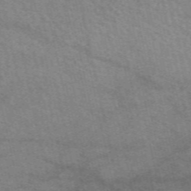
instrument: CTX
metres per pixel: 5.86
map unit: eAb
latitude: 51.3103
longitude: 108.9164
